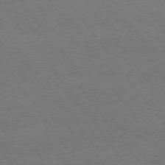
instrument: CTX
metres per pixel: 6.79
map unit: Ap
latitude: -74.9731
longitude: -70.0255
